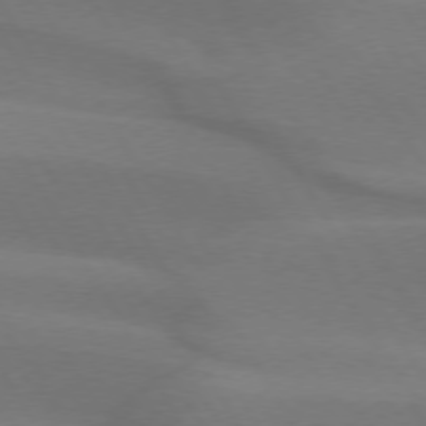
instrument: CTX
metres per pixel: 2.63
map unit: lApd
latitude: 74.4979
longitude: -65.8583
